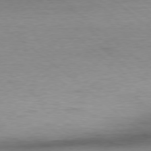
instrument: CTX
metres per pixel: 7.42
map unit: Ap
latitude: -78.6140
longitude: -87.1970
